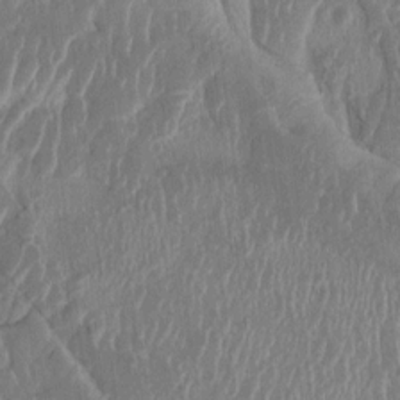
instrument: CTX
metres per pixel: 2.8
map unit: HNhu
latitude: 4.3278
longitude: -6.3467
